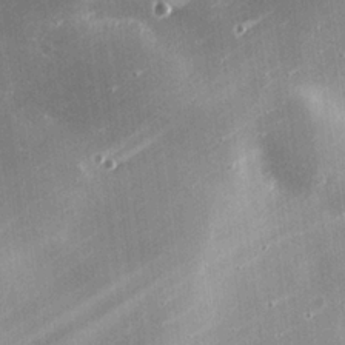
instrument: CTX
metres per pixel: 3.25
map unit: eHh
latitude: 24.7246
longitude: -90.0444
